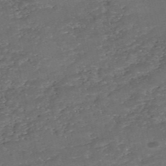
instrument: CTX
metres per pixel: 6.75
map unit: eHh
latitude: -54.2929
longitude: -90.4412
